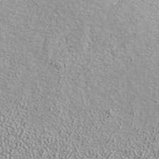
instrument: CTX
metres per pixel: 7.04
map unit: ANa
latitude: 37.4049
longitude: 18.3684
